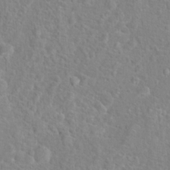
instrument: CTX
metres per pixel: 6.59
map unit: Hto
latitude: 16.8380
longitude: -42.1200
